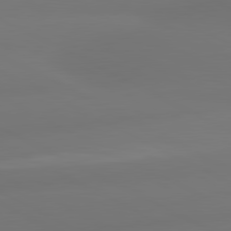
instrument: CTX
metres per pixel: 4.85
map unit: lApd
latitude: 81.0269
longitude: -164.2145
